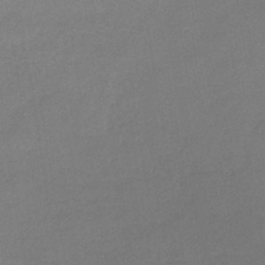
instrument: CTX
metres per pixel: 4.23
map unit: lHb
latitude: -40.4818
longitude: 66.0472
